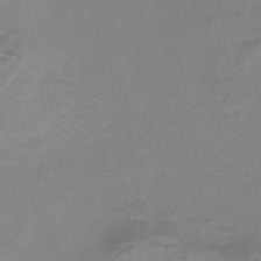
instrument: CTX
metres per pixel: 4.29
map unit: eHh
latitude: -45.5777
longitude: -29.8394
